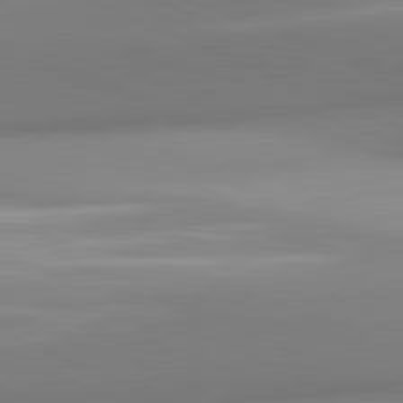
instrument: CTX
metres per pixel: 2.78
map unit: lApd
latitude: 81.3671
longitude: 142.3684
